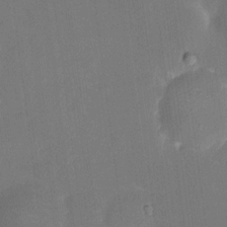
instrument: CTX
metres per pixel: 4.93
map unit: eHh
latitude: 5.4615
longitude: -69.3671
